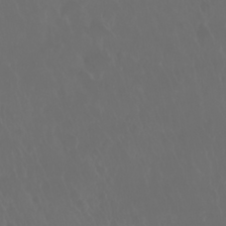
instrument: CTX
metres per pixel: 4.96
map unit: Nhu
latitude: 28.0255
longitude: -62.7624
